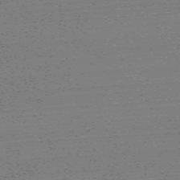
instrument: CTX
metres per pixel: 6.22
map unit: eHh
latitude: -62.1794
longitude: 51.9178
